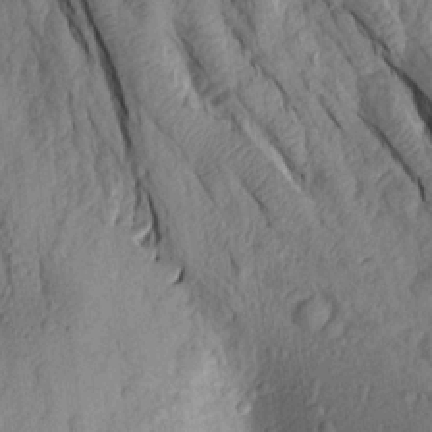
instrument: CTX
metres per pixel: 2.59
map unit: Aa
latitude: 17.2348
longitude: -146.4601
